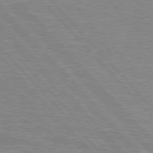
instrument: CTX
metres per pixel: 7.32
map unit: Hpe
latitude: 76.9891
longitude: -150.5923
